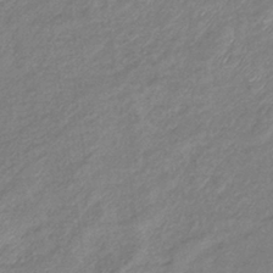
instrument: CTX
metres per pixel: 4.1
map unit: eHb
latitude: -38.6519
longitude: 78.8975
